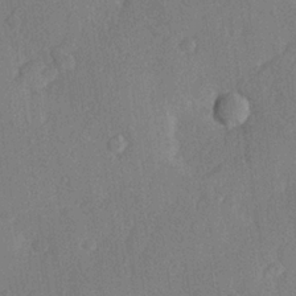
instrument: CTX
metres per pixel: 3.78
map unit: Hve
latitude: 23.4237
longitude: 145.1620
